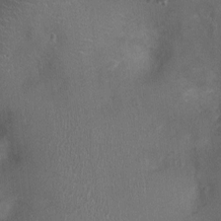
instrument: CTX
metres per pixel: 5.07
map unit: Ht
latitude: -3.8611
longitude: -15.8584
